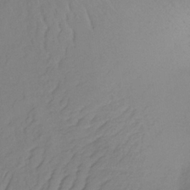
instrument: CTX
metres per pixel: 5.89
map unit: lHb
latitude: -34.5952
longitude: 66.4062
